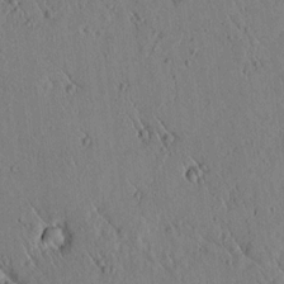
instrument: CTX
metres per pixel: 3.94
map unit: lAvf
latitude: 6.1200
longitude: 159.2187
